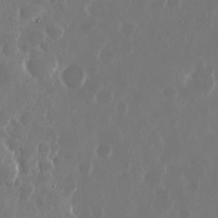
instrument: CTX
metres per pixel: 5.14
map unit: Nhu
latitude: 30.0822
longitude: -60.4223
